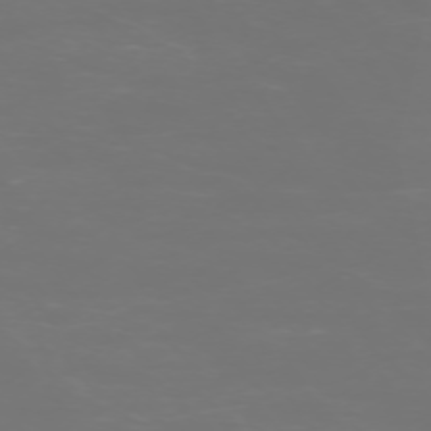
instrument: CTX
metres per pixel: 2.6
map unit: Ap
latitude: -74.6897
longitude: -75.5182
